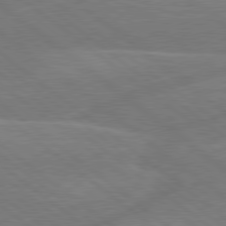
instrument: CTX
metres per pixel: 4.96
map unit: Hpe
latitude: 78.8758
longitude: -153.4238
